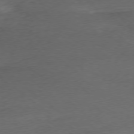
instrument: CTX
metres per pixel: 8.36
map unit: Ap
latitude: -78.3306
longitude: -68.9892
